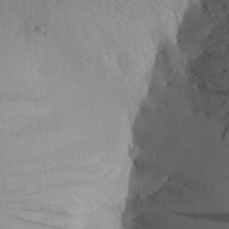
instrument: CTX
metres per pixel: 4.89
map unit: Aa
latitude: 24.4601
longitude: -144.6490
